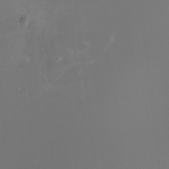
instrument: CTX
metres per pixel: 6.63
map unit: Nhu
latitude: -16.4062
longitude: -57.1025
